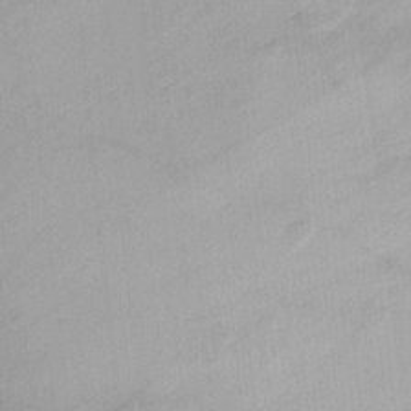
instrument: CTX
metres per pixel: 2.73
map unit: Ht
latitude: -4.0661
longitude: -19.5371
